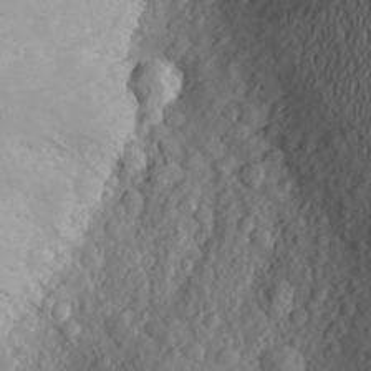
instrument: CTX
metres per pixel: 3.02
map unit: Aa
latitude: 26.1767
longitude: -146.5924
